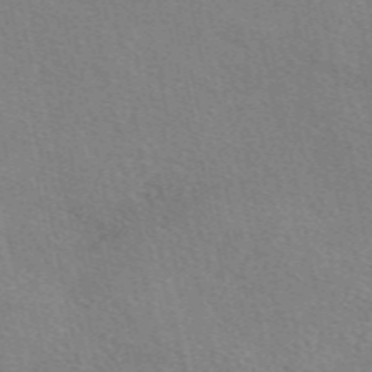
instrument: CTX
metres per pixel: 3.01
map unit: eAb
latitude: 50.5545
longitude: 116.2928
